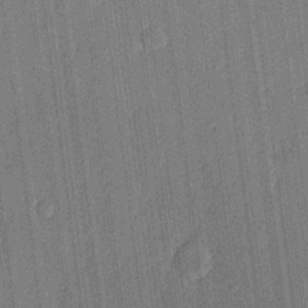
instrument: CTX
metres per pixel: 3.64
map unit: lHvf
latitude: 22.0444
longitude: 144.8408
